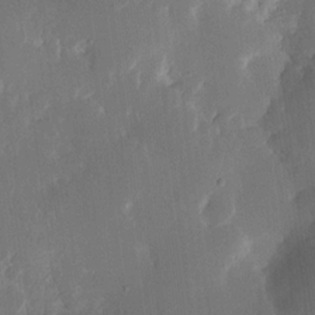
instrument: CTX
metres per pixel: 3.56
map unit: eHh
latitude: 13.4616
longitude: -72.5168
